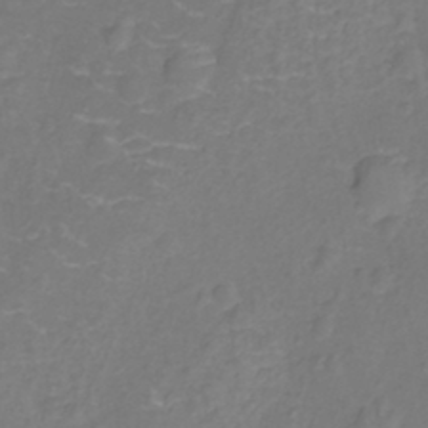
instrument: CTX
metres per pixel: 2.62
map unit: Nhu
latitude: -11.5777
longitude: -22.7813
